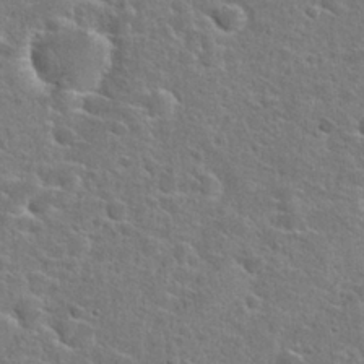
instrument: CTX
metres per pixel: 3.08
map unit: Hto
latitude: 25.2914
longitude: -49.1781
